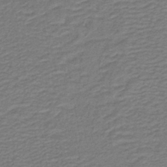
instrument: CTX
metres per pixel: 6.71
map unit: lHb
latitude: -41.4265
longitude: 53.8044
